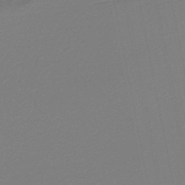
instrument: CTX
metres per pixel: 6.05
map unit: lHb
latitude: -45.8611
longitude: 67.4643
